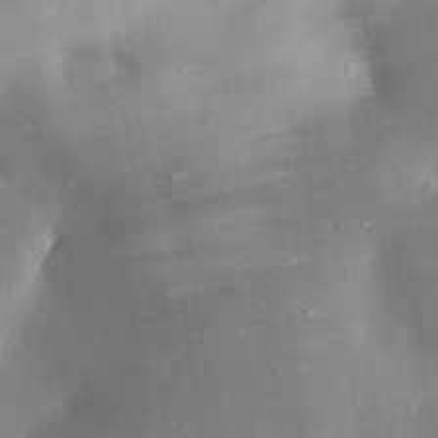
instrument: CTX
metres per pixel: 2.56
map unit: eHh
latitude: 24.0633
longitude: -89.5938
